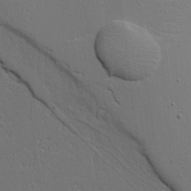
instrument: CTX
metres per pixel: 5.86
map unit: Aa
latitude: 18.8380
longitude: -126.1389
